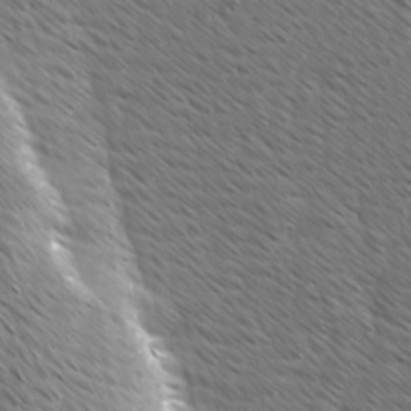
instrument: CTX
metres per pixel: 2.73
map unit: Ave
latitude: 7.9717
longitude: -106.2145
